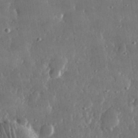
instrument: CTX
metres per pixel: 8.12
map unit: lHvf
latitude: 30.8947
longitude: -91.6316
